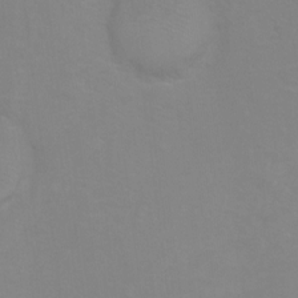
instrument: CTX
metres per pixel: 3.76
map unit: Ht
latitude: -8.2739
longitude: -35.0836
